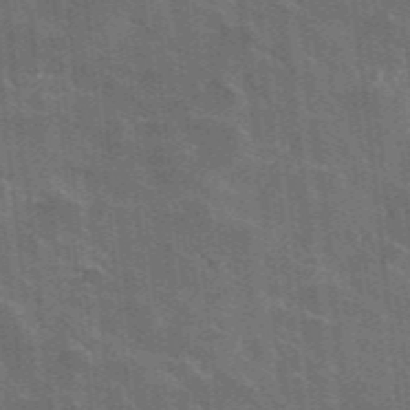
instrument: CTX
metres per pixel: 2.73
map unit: lHvf
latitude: 35.6505
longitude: -90.9136
